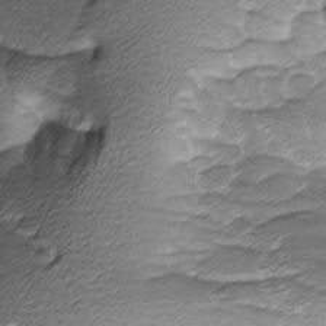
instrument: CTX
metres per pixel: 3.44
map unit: Ave
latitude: -8.5952
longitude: -123.1403
